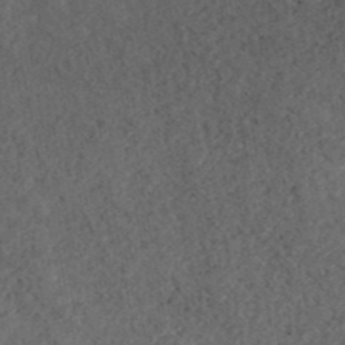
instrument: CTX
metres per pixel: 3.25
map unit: ANa
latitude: 43.7828
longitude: 36.3306
